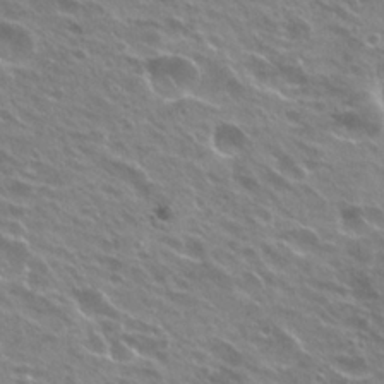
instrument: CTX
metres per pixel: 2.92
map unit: Hto
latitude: 23.9528
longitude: -30.9136
